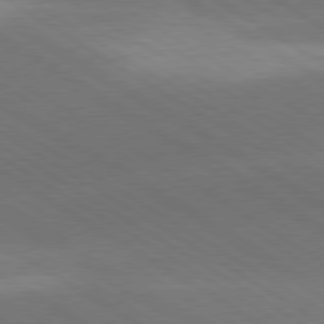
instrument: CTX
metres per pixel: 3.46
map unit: lApd
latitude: 78.7813
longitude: -51.6505
